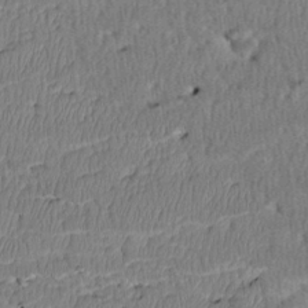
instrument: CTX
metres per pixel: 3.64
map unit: Htu
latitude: 3.4615
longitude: 149.4644
